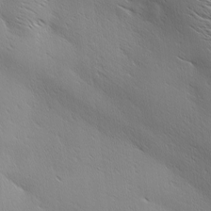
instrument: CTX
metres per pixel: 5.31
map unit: Ave
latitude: 1.5938
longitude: -114.5356
